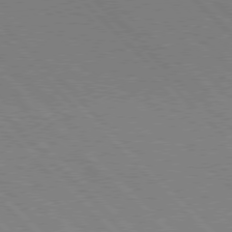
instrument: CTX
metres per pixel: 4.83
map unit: Hpe
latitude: 76.7813
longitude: -127.1970
